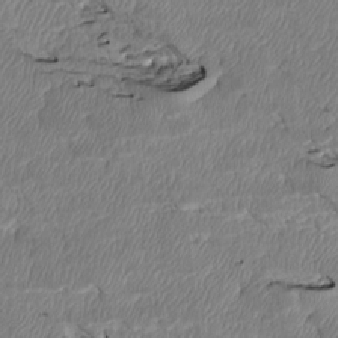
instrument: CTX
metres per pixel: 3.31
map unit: Htu
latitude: 3.9906
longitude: 152.2361
